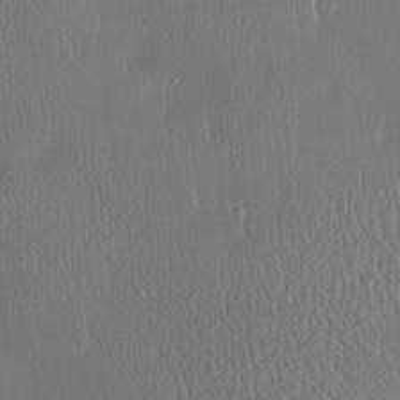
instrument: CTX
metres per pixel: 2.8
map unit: Htu
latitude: -4.8030
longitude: 174.1794
